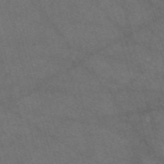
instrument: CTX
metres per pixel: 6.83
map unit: eAb
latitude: 47.4616
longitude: 117.6532
